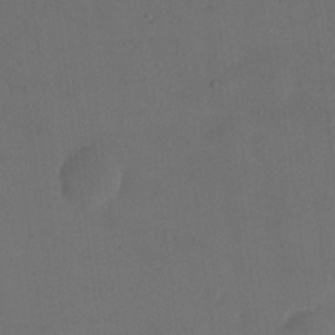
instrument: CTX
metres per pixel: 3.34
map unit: eHh
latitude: 19.1214
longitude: -65.1781
